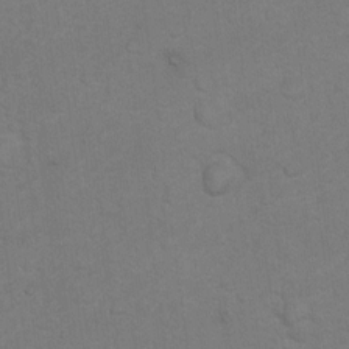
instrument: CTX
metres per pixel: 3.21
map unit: Nhu
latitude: 10.2523
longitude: -25.4615
